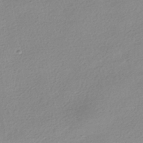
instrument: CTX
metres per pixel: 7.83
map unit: HNhu
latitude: -40.1417
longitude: 94.5573
